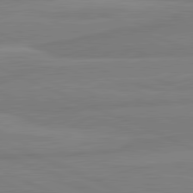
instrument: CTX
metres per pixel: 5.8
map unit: lApd
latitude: 81.8394
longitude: -173.1970
